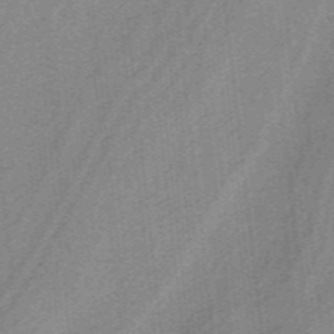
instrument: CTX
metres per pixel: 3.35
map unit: HNb
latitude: -38.0283
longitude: 53.8989
